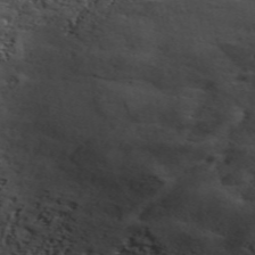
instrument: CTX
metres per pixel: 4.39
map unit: ANa
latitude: 49.4048
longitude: -74.4979
